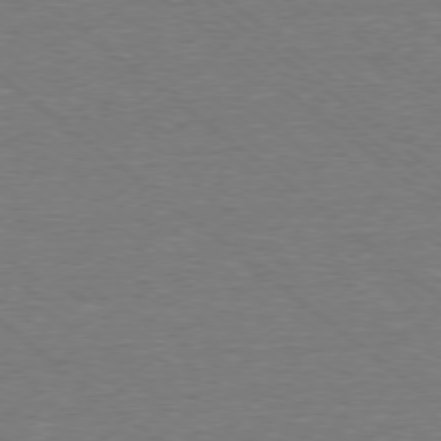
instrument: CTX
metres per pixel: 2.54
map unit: Ap
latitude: -78.8597
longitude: -82.7435
